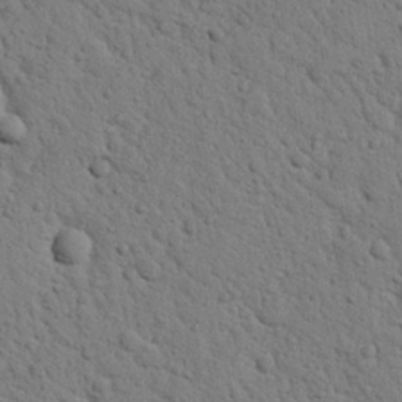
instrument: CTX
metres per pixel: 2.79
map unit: Nhu
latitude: 22.4601
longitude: -76.8380
